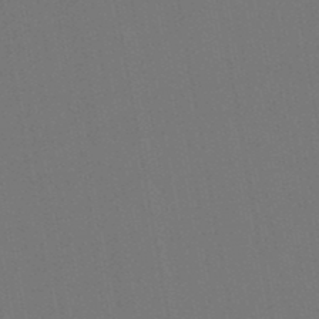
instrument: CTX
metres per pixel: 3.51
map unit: lHb
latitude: -47.7099
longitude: 73.2754
